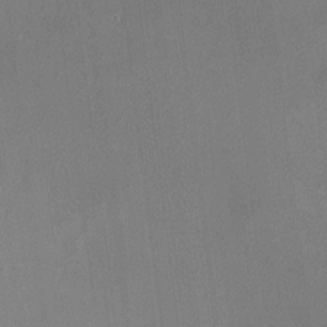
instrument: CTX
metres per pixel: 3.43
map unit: HNhu
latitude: 6.4412
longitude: 7.8044
